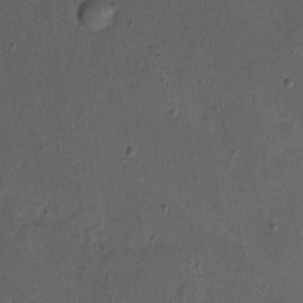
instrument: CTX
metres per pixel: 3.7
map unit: Nhu
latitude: 18.0822
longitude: -74.3845
